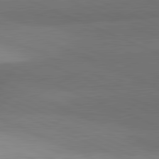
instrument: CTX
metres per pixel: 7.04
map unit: lApd
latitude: 81.8016
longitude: 138.4818
